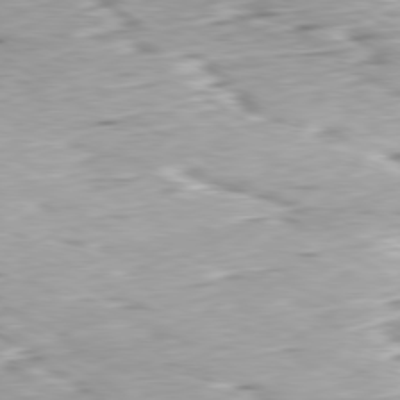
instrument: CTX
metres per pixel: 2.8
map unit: Hpe
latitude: -80.3118
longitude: 20.3306
